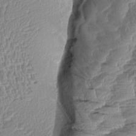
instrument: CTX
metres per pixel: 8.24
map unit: Aa
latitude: 8.4412
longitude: -133.1781
